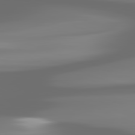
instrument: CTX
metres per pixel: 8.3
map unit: lApd
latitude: 81.9528
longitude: -168.6491
